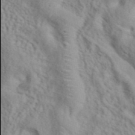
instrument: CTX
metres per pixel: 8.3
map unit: ANa
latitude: 43.0270
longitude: 54.0094
